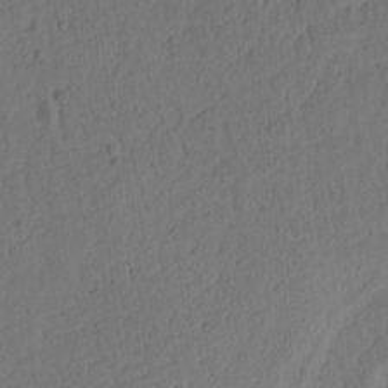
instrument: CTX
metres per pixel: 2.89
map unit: Ht
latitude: 10.0822
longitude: -74.9136
